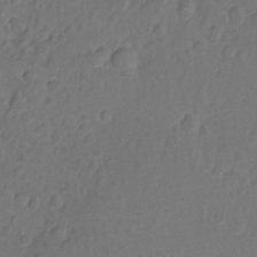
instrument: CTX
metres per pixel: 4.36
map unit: Nhu
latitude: -15.4644
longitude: -25.8205
